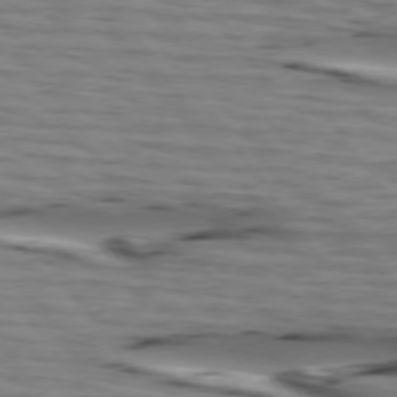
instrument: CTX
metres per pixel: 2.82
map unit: lApd
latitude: 74.8758
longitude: -71.6694
